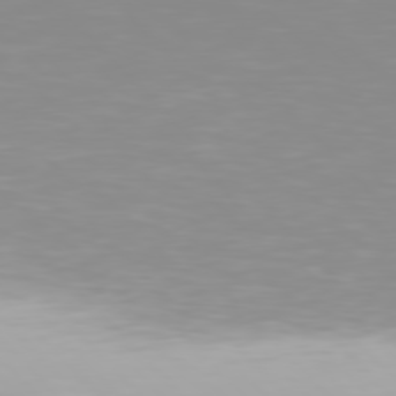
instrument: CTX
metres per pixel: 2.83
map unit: Hpe
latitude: 77.1025
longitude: -172.5545
